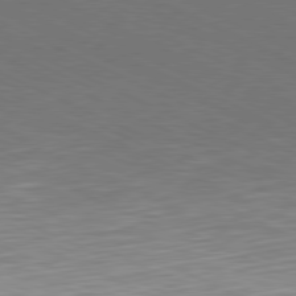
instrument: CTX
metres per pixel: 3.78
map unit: Hpe
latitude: -81.5966
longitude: 15.0487
